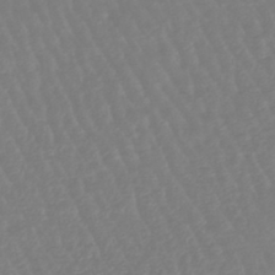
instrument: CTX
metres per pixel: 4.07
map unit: eHb
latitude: -45.8989
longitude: 79.7288
